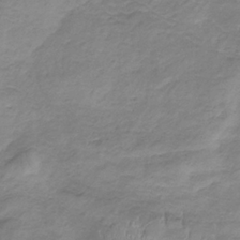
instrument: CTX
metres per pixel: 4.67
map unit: HNb
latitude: -33.5966
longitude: 58.2172
